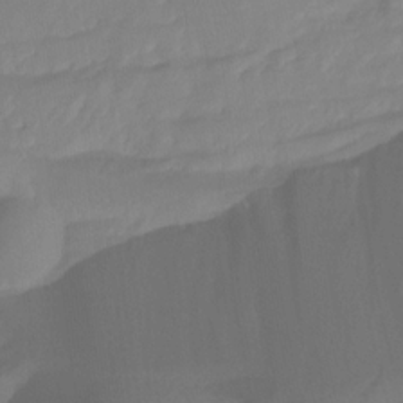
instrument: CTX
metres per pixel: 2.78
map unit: Ht
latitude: -12.3117
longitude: -46.1200
